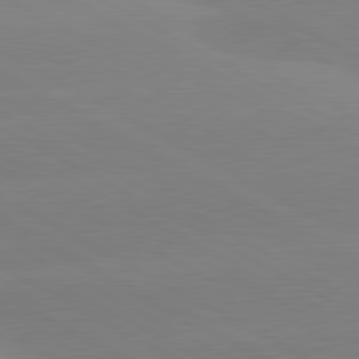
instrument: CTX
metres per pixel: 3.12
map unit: lApd
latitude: 80.7246
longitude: -153.3293
